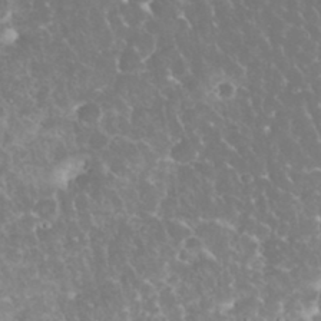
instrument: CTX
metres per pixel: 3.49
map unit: eHh
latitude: 34.9135
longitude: -63.7828
